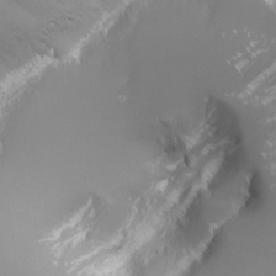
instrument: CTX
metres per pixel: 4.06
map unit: Nhu
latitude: -8.1228
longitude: -91.2726
